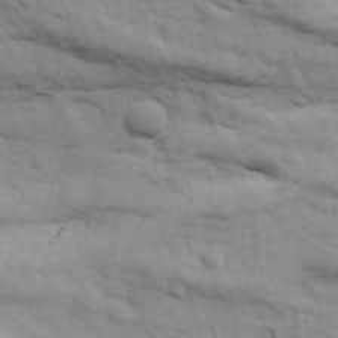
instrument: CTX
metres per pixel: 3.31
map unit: Ave
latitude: 18.5356
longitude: -133.2348
